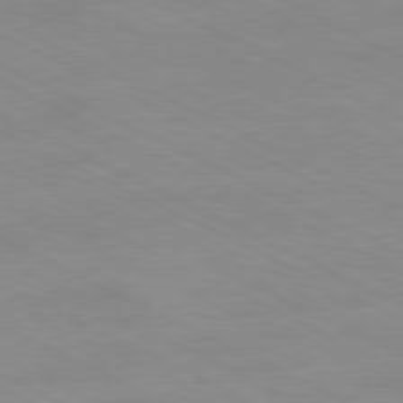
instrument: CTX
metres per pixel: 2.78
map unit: Ap
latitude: -81.1809
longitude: -94.8947
